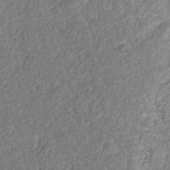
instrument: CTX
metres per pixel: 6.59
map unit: Nhu
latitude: -39.3510
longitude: -85.3104
